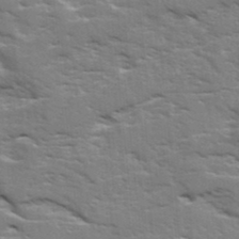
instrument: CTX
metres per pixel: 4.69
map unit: Ave
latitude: 17.9528
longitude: -129.8772
